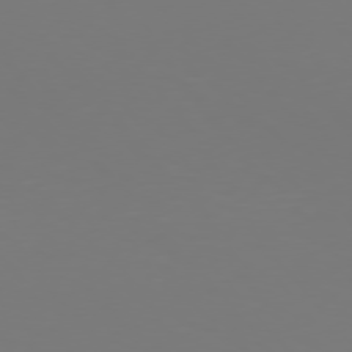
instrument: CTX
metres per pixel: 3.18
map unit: Hpe
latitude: 76.1577
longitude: -132.5546
